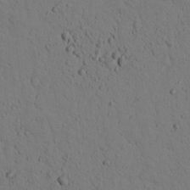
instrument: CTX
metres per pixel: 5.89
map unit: lHvf
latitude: 14.2334
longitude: 178.0850
